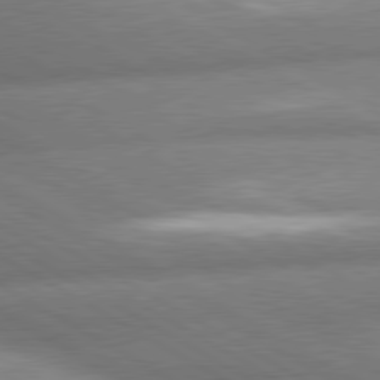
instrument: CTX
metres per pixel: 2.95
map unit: lApd
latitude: 80.1389
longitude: -163.4805
